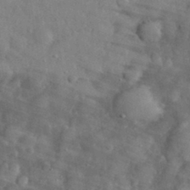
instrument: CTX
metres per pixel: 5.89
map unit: eHh
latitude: 31.1592
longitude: -71.0080
